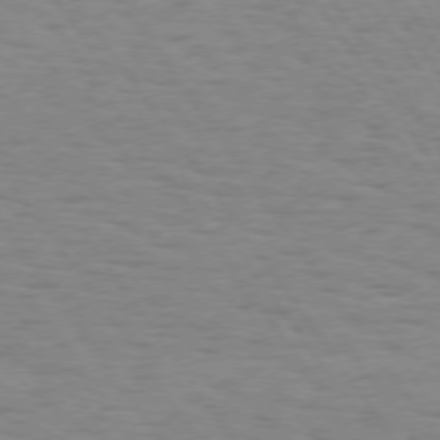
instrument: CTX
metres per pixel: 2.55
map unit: Hpe
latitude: 73.4805
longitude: -133.0647
